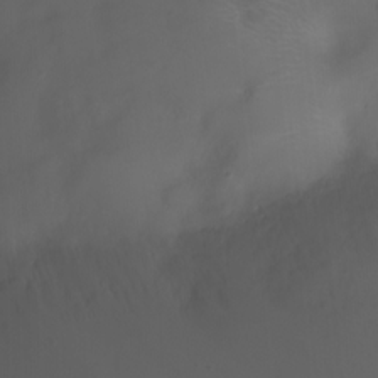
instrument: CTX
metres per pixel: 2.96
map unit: Ht
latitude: 1.6505
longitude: -21.7639
